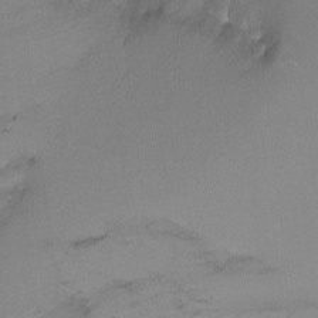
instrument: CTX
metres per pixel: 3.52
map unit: Ht
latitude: -8.8786
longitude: -37.8017
